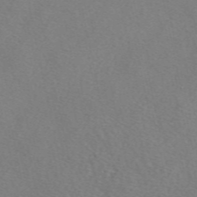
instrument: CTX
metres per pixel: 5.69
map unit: eAb
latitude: 48.7246
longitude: 107.4266
